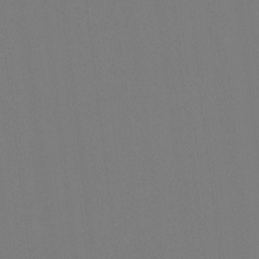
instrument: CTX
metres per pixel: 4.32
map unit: HNhu
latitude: 6.7246
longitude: 5.2754
